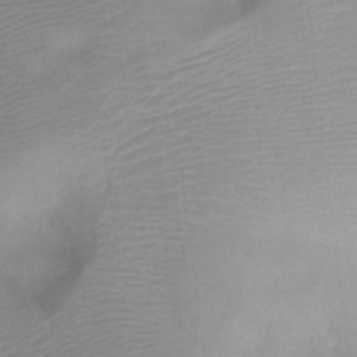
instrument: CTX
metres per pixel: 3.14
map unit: Htu
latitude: 2.4601
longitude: -21.6883
